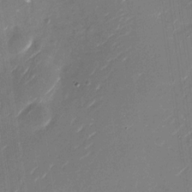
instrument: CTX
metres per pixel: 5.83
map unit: Nhu
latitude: -29.0675
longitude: -75.4238
